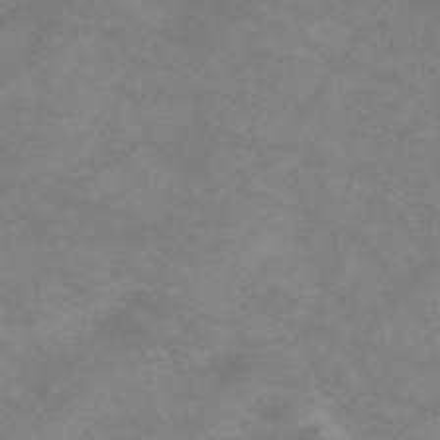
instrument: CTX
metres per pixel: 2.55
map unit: Nve
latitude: -59.4076
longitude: 59.8989
